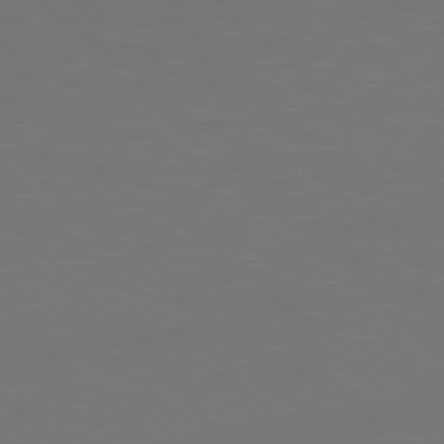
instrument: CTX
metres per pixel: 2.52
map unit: Hpe
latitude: 77.9528
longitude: -175.7450
